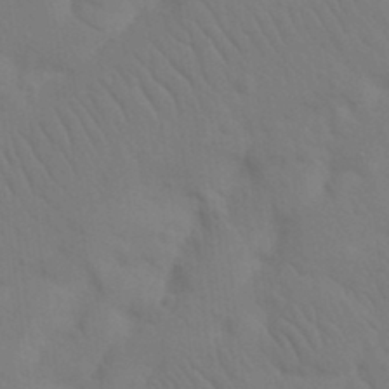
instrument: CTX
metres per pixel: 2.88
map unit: Nhu
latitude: 22.3656
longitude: -73.8584
